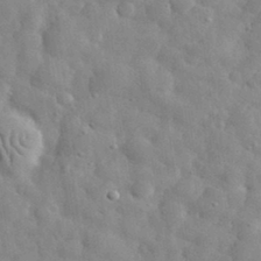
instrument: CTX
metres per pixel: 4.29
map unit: eHh
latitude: 32.0255
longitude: -72.9892
